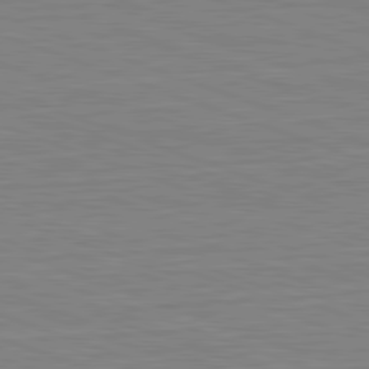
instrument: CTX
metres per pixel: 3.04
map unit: Hpe
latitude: -82.6329
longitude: 13.0487
